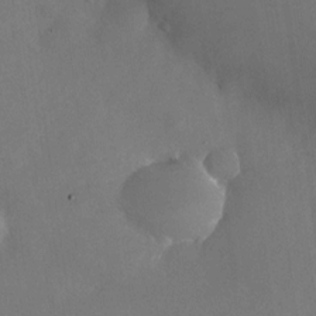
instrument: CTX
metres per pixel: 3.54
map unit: Nhu
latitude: -26.3684
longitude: -70.6112
